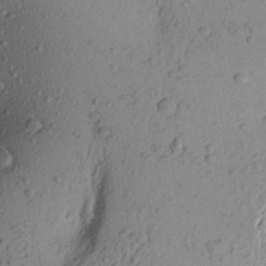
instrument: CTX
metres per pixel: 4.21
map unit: Aa
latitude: 22.2900
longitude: -149.4615
